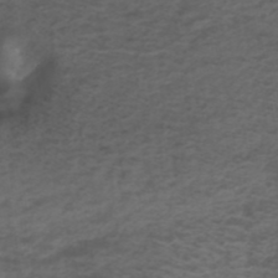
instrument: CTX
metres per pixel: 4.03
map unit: ANa
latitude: 39.4804
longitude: 23.3321
